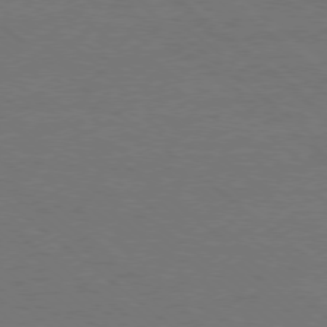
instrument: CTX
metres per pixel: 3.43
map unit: Ap
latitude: -79.0108
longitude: -55.0647
